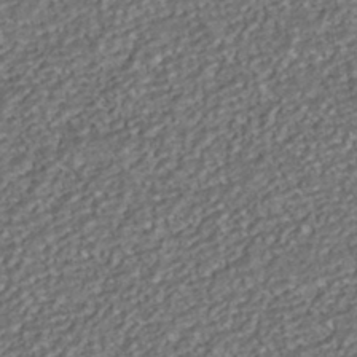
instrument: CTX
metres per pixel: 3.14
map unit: HNhu
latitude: -41.9367
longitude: 107.9556
